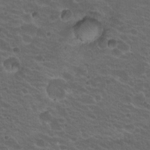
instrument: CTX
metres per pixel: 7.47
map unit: Hto
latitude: 19.7260
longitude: -32.6113
